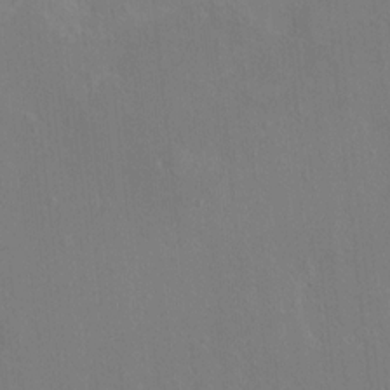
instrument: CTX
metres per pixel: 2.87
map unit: HNhu
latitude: 7.5182
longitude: 3.8044
